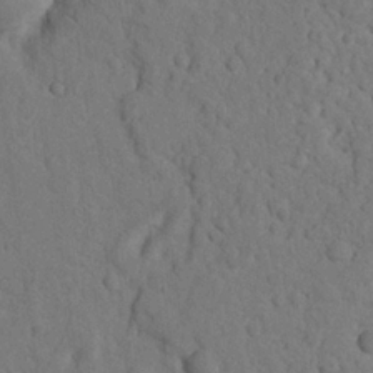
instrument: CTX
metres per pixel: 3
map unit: Nhu
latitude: 21.0648
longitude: -75.1025
